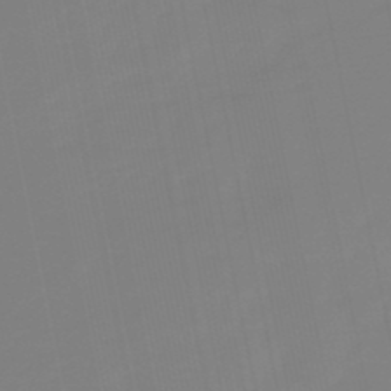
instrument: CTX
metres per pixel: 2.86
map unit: lHb
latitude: -49.2376
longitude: 79.9367
